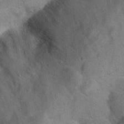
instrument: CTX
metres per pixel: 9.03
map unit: eHh
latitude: 21.4994
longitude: -60.7435
